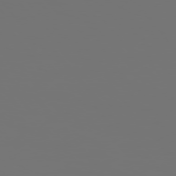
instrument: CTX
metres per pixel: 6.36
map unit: Hpe
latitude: 76.2144
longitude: -139.4426
